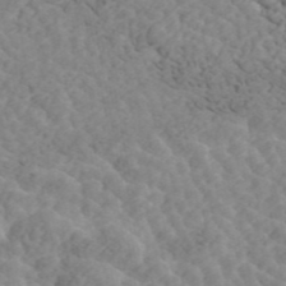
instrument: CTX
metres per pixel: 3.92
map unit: ANa
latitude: 45.3104
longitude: 37.9556
